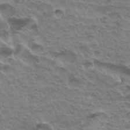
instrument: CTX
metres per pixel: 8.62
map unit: Hto
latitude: 35.3292
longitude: -43.8394
